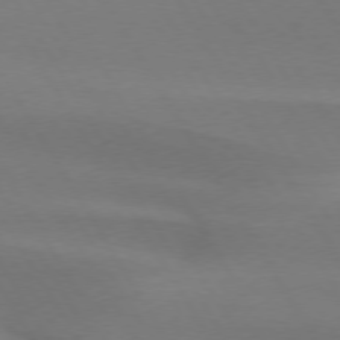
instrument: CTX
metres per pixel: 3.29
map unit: lApd
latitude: 74.5357
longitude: -65.9717
